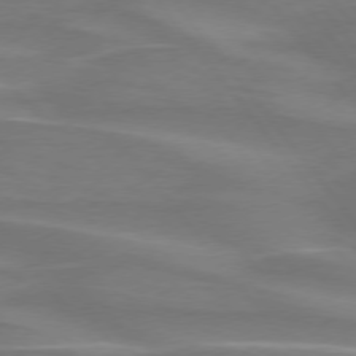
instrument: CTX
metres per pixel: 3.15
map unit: lApd
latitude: 75.0270
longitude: -80.1956
